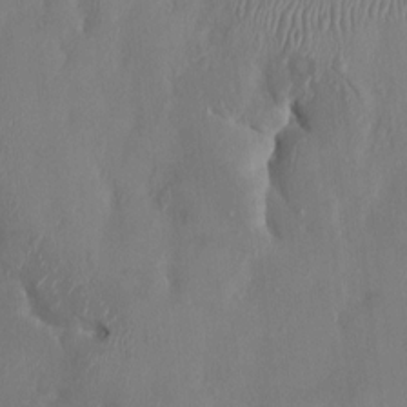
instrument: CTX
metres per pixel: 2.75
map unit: HNhu
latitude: 4.7246
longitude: -5.2537
